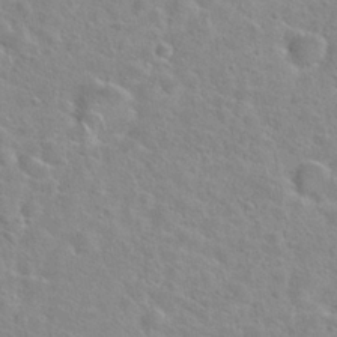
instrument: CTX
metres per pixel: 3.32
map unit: Hto
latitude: 24.9513
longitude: -48.0822
